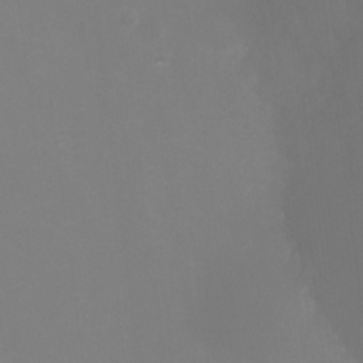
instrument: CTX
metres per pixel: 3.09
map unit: Ht
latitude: -5.7099
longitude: -29.0458
